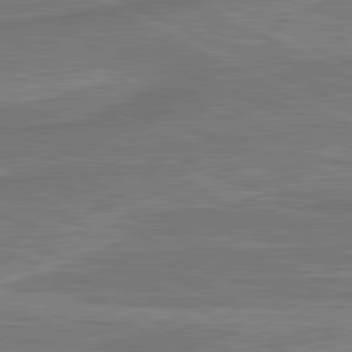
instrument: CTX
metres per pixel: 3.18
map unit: lApd
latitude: 81.2537
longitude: 173.4076
